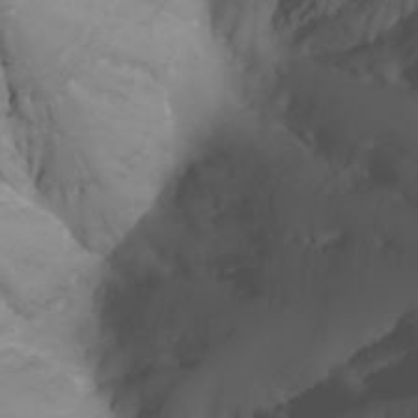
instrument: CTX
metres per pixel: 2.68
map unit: Nhu
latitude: -5.7099
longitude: -89.4049
